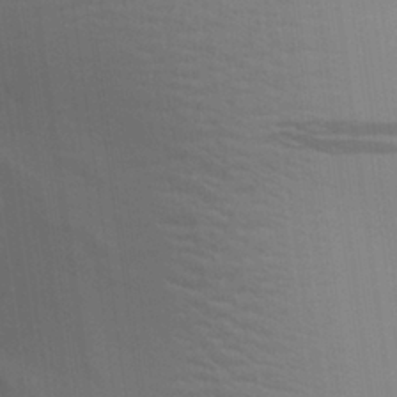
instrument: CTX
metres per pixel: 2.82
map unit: Aa
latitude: 27.8772
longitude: -139.4048
